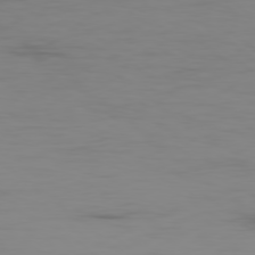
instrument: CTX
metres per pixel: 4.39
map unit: Ap
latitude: -79.0486
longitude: -70.9702
